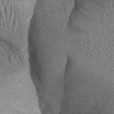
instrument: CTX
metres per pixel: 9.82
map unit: Aa
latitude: 26.3089
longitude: -134.4601
